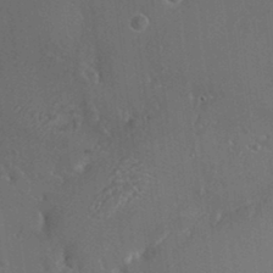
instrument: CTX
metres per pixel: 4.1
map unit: HNhu
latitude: 8.5168
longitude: -1.0836
